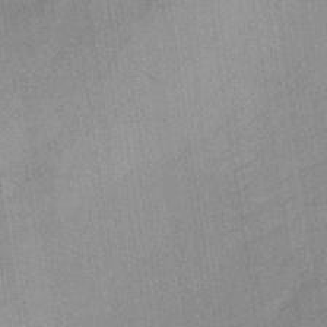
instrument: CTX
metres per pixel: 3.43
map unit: lHb
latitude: -34.9164
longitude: 71.8422
